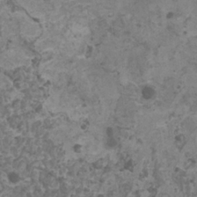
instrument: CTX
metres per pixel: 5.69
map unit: HNhu
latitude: -0.8219
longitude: 2.3117
